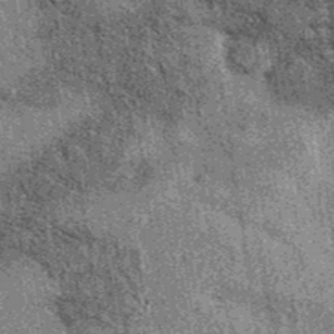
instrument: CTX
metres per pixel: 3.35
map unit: eAb
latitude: 37.9906
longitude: 107.5777
